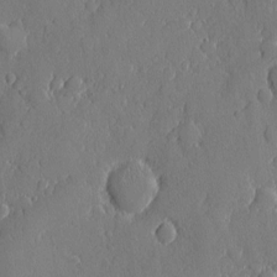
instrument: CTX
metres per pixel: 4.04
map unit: eHh
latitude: 5.8205
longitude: -75.0836
